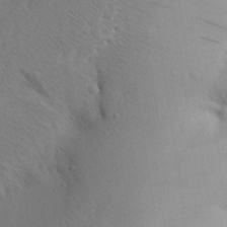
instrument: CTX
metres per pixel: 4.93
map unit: Aa
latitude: 26.9514
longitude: -148.5735
